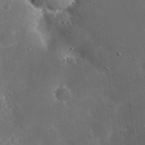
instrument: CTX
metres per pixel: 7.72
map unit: eHh
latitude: 23.6316
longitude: -66.8758
